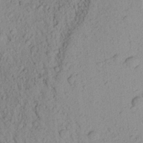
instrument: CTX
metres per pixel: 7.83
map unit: Aa
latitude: 20.1389
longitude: -149.2159
